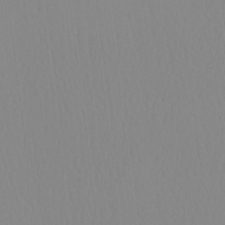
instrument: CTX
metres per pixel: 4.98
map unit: HNhu
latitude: -4.8030
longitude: 14.7275
